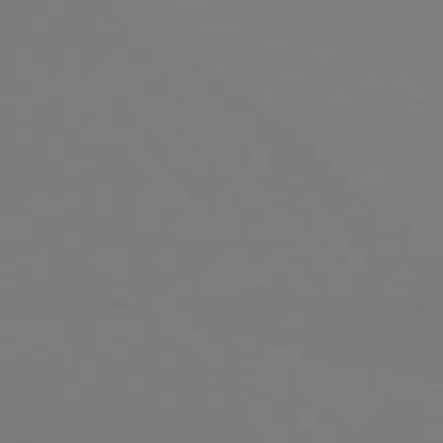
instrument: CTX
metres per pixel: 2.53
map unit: Hpe
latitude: 76.8380
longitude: -160.7813
